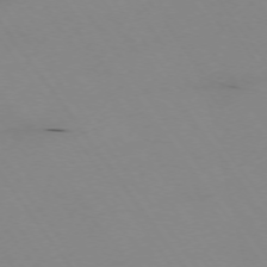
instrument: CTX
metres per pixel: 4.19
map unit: Hpe
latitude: -73.9745
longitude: 3.0297
